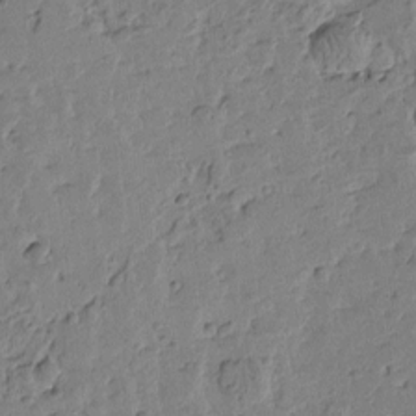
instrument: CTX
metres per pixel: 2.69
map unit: Htu
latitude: -1.8801
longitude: -175.9717
